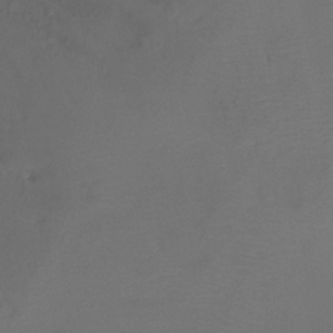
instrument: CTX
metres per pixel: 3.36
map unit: Ht
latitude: -10.0472
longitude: -46.4790
